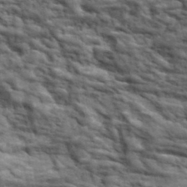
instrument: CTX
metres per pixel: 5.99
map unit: lHvf
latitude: 38.4790
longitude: -88.9892
